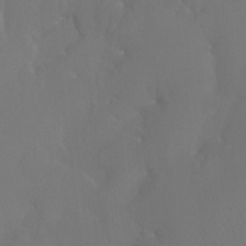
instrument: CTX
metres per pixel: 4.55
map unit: Htu
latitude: -7.6155
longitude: -33.5371
